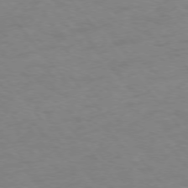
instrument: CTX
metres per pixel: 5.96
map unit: Ap
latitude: -76.6896
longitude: -64.5357
